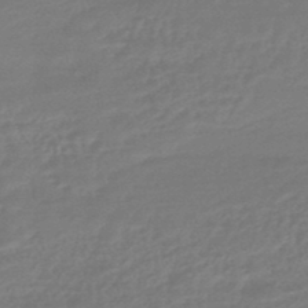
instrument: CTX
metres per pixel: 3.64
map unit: HNhu
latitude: -45.9178
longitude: 92.4818
